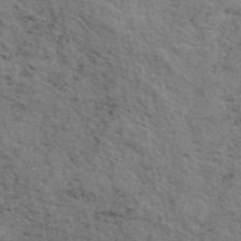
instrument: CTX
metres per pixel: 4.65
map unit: eAb
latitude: 44.9136
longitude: 113.2376
